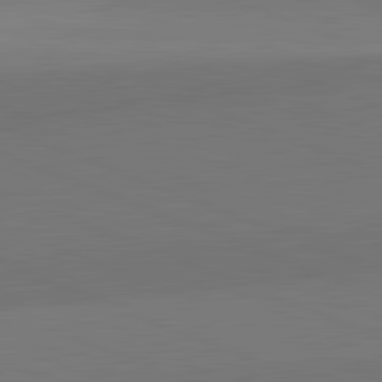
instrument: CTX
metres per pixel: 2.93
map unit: lApd
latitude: 82.2333
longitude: 150.4062
